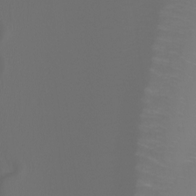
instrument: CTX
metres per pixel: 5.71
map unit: Htu
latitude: -6.5762
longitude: -73.0459
